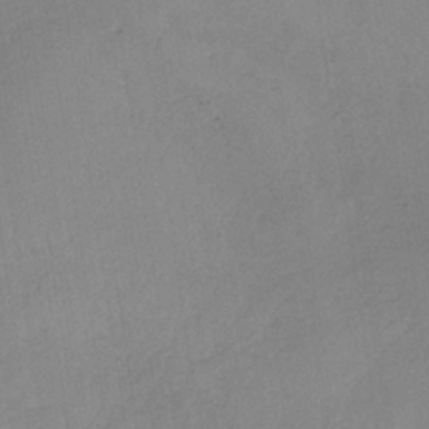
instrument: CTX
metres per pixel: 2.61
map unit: HNb
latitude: -33.1243
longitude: 63.8044
